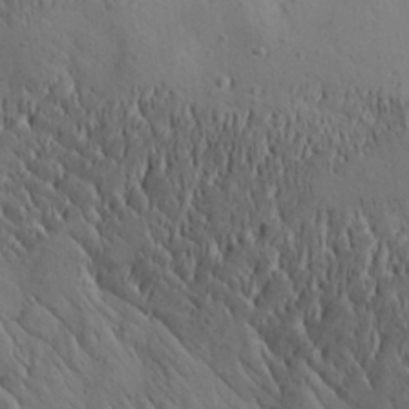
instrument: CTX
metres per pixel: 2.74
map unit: Aa
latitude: 26.6680
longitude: -142.4412
